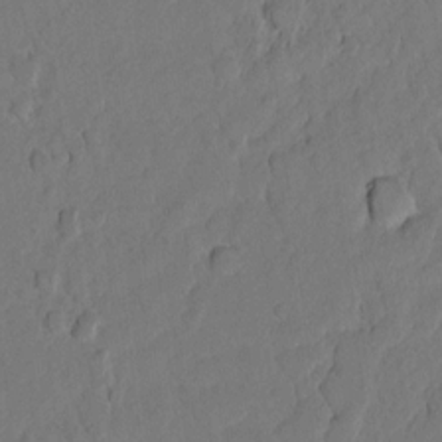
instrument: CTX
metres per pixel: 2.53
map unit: lAvf
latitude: 8.2901
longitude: 166.1417
